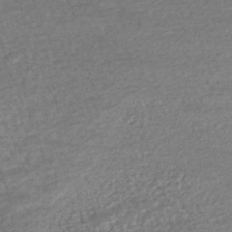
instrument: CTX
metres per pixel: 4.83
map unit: HNhu
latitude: -47.8611
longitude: 103.5777
